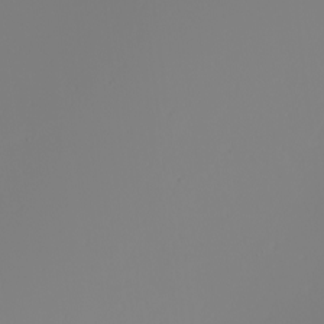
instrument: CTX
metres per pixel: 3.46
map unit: Nhu
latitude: -7.9745
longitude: -95.7261
